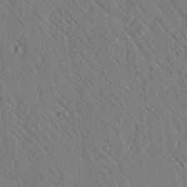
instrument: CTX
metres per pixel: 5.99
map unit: lAvf
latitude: 7.4615
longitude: 159.7666
